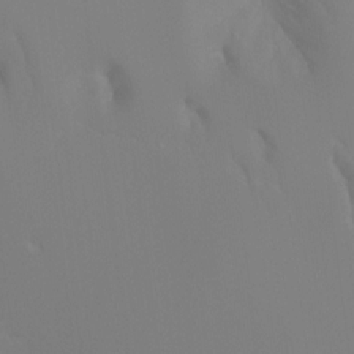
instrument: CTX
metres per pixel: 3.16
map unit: Ht
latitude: -15.4077
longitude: -42.4979
